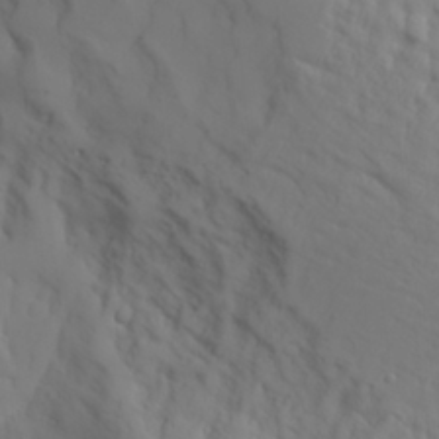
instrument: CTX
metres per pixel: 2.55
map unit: Aa
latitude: 27.2348
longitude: -133.1214
